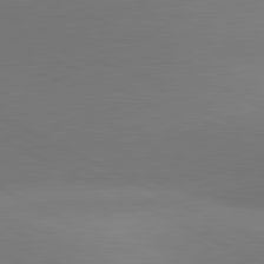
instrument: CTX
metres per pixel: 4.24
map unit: lApd
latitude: 81.3482
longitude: 145.8045
